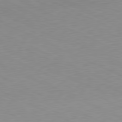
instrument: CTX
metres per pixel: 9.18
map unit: Ap
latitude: -81.4833
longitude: -69.7072
